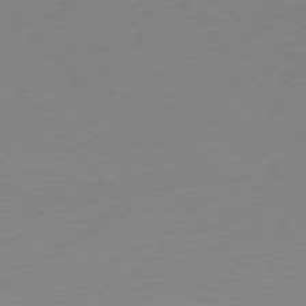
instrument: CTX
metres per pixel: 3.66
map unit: Ap
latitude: -76.1984
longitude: -93.3859
